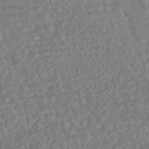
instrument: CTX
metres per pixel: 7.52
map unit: HNhu
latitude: -45.3132
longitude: 100.3306
